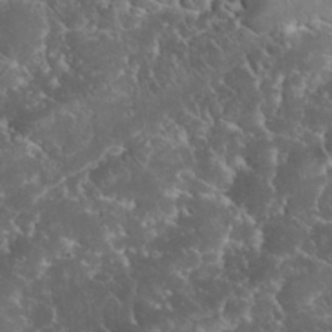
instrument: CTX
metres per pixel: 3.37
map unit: eHh
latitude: 34.0822
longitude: -64.7246
